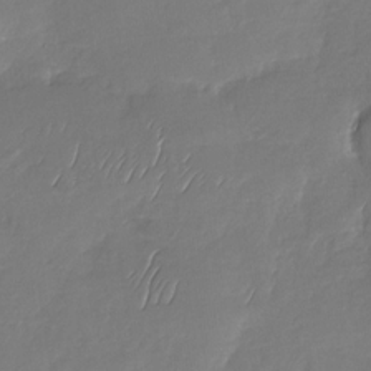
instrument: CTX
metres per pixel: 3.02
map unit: Nhu
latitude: -28.8597
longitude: -60.7435
